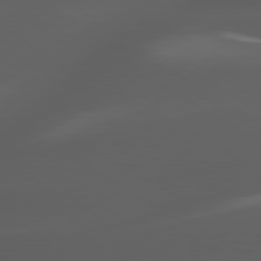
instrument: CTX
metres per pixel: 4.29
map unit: lApd
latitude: 80.2900
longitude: -144.2900
